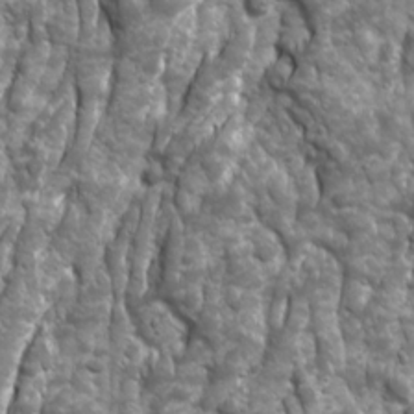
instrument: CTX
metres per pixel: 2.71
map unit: Ave
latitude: 16.6113
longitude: -133.6883
